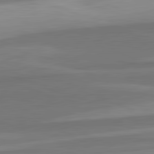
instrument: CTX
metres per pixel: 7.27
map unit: lApd
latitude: 82.5167
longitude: 137.6721
